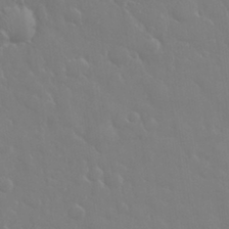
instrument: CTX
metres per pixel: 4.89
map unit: eHh
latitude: 33.2159
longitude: -60.3845
